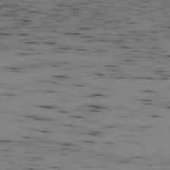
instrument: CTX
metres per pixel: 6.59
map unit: Ap
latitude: -79.5399
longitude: -100.8947
